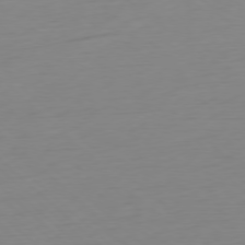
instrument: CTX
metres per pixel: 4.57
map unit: Ap
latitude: -77.8044
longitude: -77.7260
